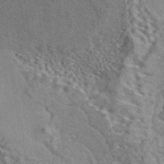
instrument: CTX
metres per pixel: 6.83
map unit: eAb
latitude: 43.4615
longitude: 110.3684
